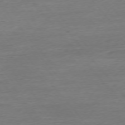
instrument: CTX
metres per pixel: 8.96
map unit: Ap
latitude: -75.4833
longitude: -93.3859
